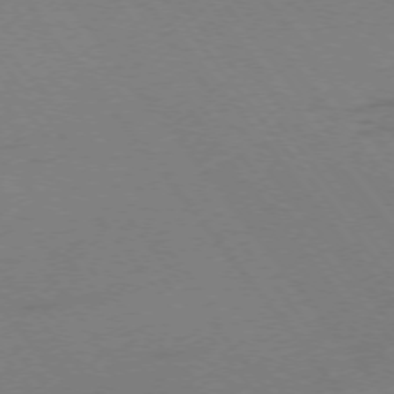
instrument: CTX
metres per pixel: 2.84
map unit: Ap
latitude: -75.5211
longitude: -71.1214
